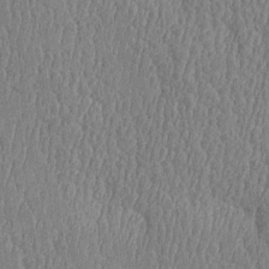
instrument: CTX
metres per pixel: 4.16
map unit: Htu
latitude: -5.3131
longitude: 176.2551
